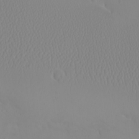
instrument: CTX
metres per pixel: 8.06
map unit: eHh
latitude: -9.8611
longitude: -68.1011
